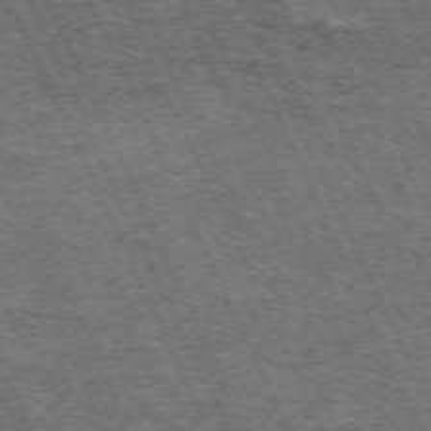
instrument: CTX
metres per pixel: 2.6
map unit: Hpe
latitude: -70.5952
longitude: 11.0298
